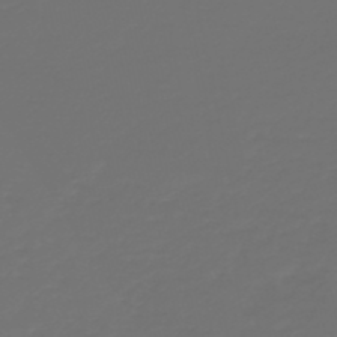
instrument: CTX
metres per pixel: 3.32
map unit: HNb
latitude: -47.8044
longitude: 56.7463
